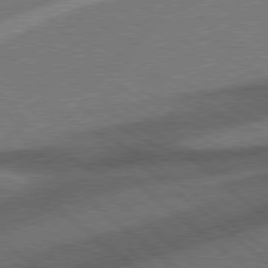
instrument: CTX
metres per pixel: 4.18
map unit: Hpe
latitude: 77.5749
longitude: -151.1403
